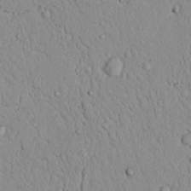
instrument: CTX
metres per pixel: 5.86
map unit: lAvf
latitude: 9.0836
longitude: 168.8974
